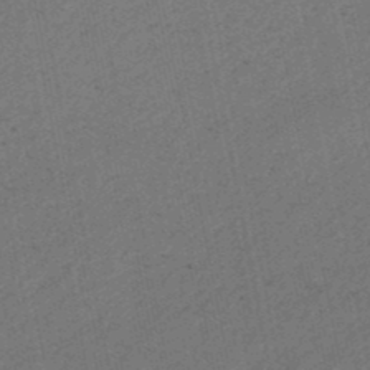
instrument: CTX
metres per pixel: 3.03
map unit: lHb
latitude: -47.8233
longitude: 77.0864
